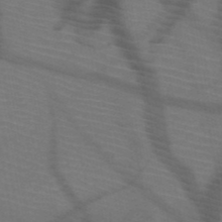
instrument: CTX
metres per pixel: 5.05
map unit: HNb
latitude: -50.1795
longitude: -44.5168
